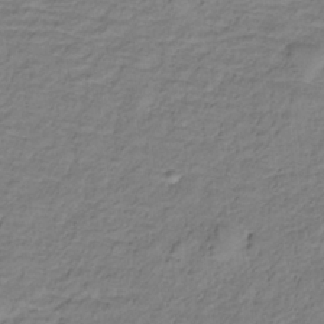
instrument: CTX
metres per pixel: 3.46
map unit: lHb
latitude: -32.3307
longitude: 65.8234
